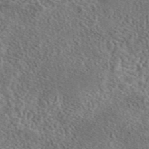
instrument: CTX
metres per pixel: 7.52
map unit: eAb
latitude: 43.4804
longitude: 110.3117
